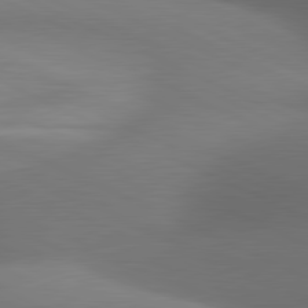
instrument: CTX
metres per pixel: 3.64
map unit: lApd
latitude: 81.2726
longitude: 133.7289
